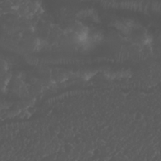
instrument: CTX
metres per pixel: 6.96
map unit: Nhu
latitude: 26.2901
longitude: -64.3845
